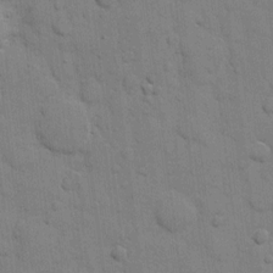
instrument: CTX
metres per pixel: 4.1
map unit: eHh
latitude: 9.7450
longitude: -67.1214
